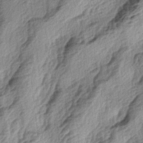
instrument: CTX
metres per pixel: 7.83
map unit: lAa
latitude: -4.6518
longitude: -123.9339
